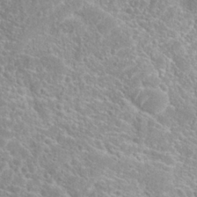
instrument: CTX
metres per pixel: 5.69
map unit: Nhu
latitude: 26.9514
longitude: -51.1403
